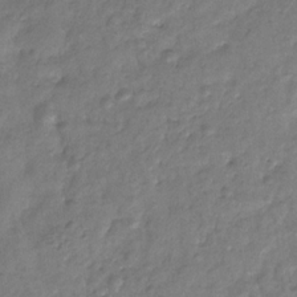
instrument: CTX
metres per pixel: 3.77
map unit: eHb
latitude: -29.6533
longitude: 69.1809
